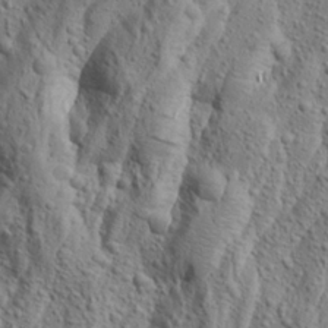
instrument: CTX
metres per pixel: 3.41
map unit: Aa
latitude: 23.6694
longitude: -143.8395
